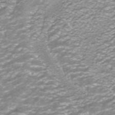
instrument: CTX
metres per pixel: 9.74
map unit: ANa
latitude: -41.1809
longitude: 104.1039
